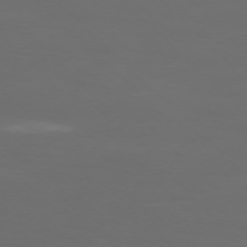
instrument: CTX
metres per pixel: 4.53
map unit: Ap
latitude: -76.4440
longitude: -82.2522
